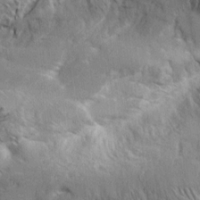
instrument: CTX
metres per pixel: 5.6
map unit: Aa
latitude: 10.8380
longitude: -142.5357
